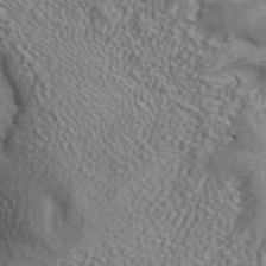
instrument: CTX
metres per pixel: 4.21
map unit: ANa
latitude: 42.2145
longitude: 50.9730
